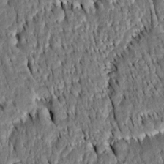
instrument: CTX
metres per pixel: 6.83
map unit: Htu
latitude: -3.9556
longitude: 151.8989
